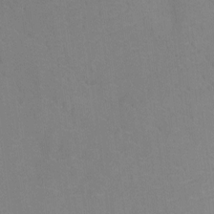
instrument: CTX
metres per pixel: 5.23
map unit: Ht
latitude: -10.7841
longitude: -23.8394
